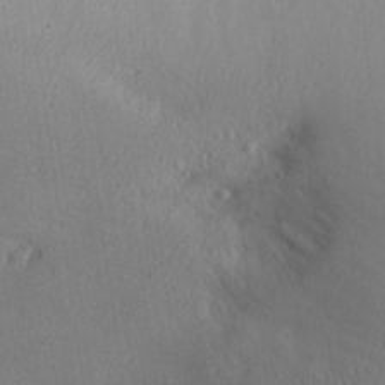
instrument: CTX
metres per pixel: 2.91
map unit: Aa
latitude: 28.4979
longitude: -145.1025
